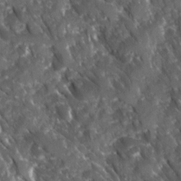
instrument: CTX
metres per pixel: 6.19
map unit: Ave
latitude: 15.9528
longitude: -131.5372
